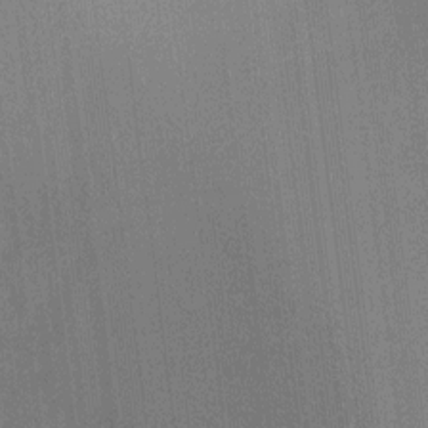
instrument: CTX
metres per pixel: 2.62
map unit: Ht
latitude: -6.0850
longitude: -27.3104
